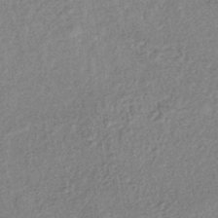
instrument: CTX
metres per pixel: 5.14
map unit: lHb
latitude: -40.5574
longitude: 69.1431
